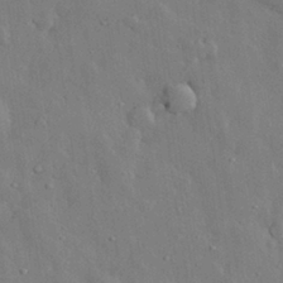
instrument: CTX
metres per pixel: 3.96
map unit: eHh
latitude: 29.1025
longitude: -79.0837
